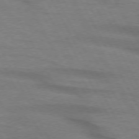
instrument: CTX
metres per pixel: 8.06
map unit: lApd
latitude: 73.9717
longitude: -64.9514
